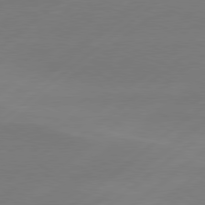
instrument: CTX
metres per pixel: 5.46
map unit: Hpe
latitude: 78.5357
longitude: -131.4616
